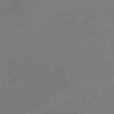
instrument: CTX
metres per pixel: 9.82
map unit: eHh
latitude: -2.8219
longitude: -74.0822
